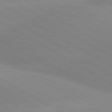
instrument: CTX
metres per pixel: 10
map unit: lApd
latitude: 80.4790
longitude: -152.5924
